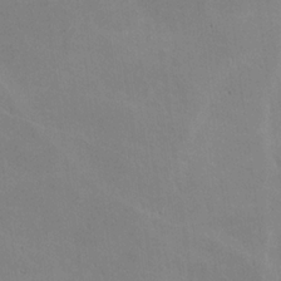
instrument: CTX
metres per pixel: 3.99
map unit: lHvf
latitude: -10.6896
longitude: -102.2522
